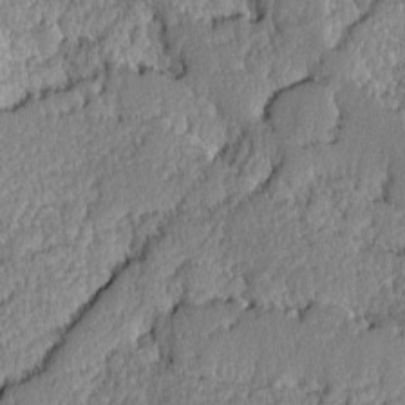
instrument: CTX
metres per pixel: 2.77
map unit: Ave
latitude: -9.0108
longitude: -116.3845
